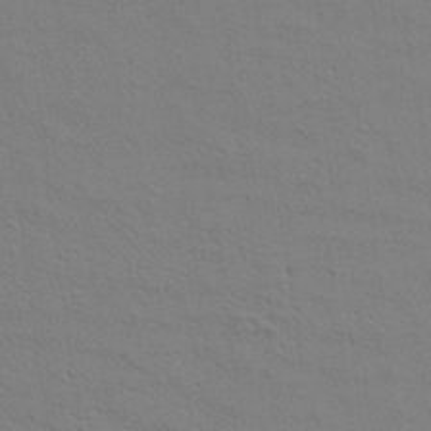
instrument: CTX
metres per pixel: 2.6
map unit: Aa
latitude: 21.2159
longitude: -140.5545
